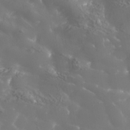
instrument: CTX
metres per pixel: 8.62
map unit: Nhe
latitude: -36.8030
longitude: -90.9892
